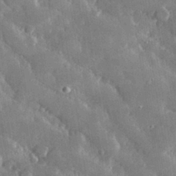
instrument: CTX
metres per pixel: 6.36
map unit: lHvf
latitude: 32.0255
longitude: -91.9906
